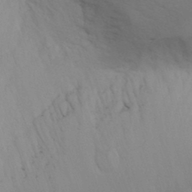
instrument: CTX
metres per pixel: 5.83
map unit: Aa
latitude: -3.3509
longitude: -72.5735
